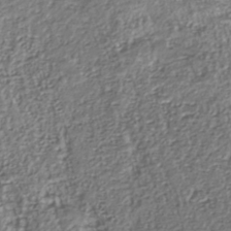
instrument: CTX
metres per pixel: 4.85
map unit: Nhu
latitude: -40.3684
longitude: -85.8961
